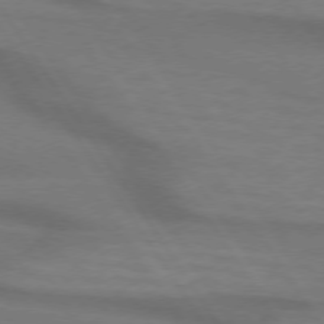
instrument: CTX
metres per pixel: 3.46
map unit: lApd
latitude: 73.9906
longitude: -63.0081
